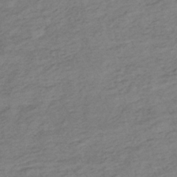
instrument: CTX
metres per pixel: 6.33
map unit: lHb
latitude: -35.4643
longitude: 69.6155
